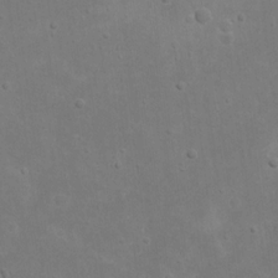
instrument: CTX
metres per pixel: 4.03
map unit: eHh
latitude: 17.6127
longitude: -72.4790
